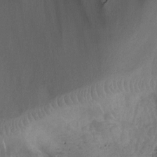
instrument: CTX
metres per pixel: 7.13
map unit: Aa
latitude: -12.8408
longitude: -66.7624
